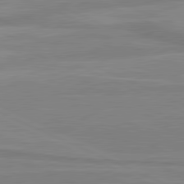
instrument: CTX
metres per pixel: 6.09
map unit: lApd
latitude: 81.5182
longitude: -170.1956
